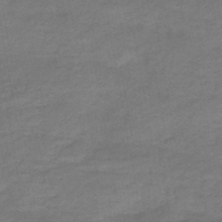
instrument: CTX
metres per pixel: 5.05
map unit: HNb
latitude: -47.7666
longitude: -38.6112
